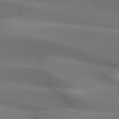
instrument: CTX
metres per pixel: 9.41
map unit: lApd
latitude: 72.9514
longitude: -49.9339
